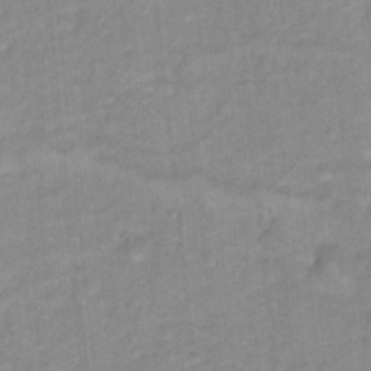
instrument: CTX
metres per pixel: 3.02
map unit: Hto
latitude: 16.1767
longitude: -35.1025
